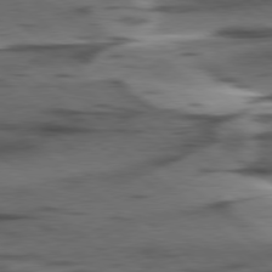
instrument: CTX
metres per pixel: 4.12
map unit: lApd
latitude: 78.6491
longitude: -49.5182
